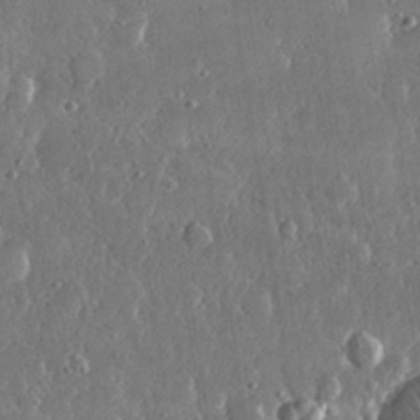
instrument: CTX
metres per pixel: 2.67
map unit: lHvf
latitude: 30.8947
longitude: -91.6505
